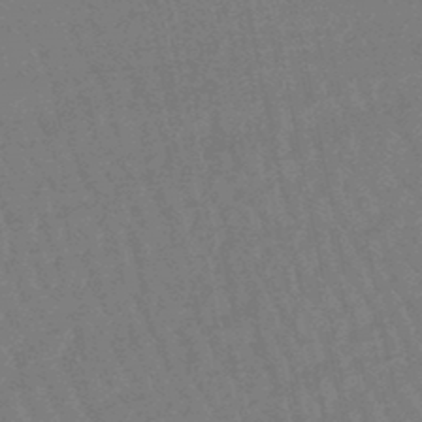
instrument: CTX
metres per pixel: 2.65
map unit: eHb
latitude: -46.6707
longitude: 80.4440
